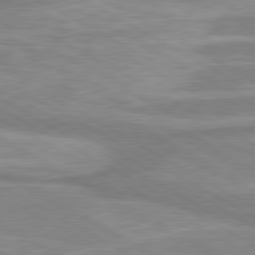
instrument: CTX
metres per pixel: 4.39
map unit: lApd
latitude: 80.2711
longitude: -173.6504
